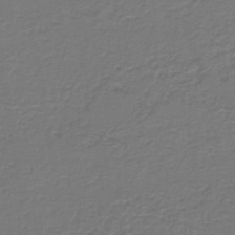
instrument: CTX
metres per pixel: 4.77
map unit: lHb
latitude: -42.5384
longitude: 57.0675
